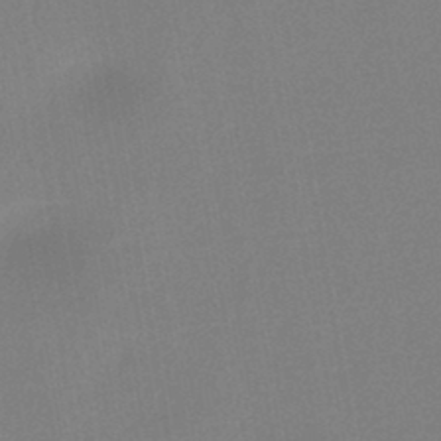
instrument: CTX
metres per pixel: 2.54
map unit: HNb
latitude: -44.6707
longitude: -41.9339
